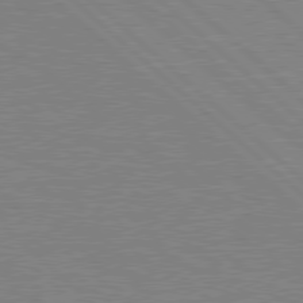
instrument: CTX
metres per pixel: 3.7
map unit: Hpe
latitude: 78.2712
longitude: -122.7813
